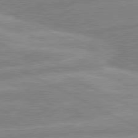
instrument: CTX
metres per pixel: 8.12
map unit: lApd
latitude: 80.6113
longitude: -169.9717
